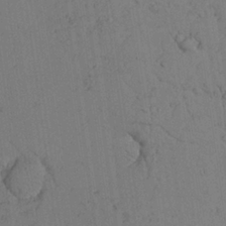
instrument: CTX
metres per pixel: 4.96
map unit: Aa
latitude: 26.4790
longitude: -137.4616
